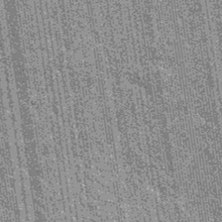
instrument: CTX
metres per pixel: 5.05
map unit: Hto
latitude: 34.5734
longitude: -52.0822
